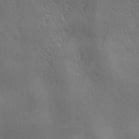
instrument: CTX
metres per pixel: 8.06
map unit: Ave
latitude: 2.2711
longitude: -113.0458
